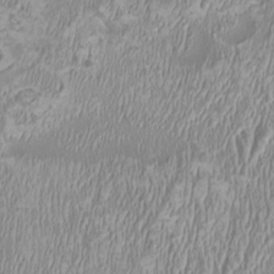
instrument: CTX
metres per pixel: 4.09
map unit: HNhu
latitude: 2.4223
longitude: -2.8002
